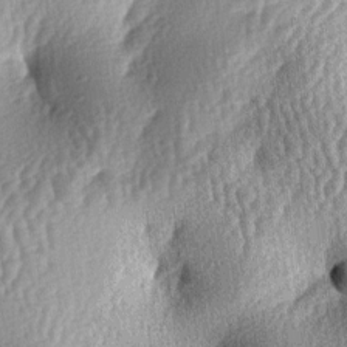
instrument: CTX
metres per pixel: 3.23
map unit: lAa
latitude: -6.5196
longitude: -127.9339
